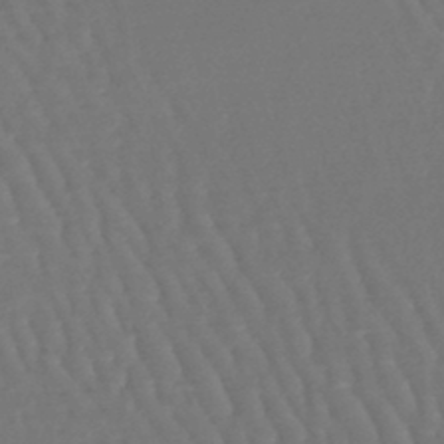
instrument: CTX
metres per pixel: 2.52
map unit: lHb
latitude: -46.0283
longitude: 76.8786
